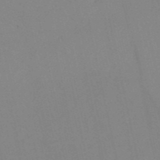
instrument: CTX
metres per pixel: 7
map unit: HNb
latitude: -52.9163
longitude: -42.2712
